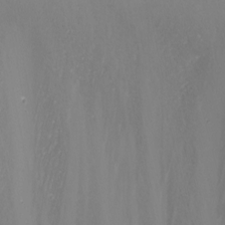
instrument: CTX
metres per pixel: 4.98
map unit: Nhu
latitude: -8.0661
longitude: -91.1592
